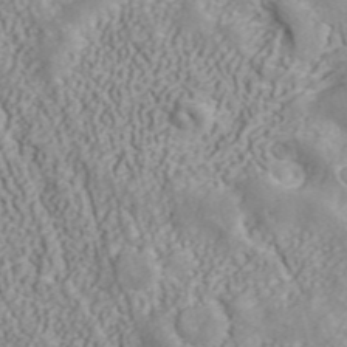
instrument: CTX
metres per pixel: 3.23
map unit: ANa
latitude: 40.3278
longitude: 34.8975
